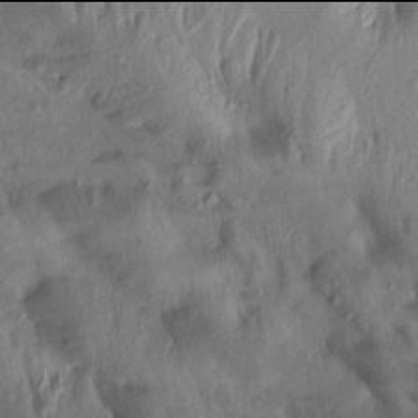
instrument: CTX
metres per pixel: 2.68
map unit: Aa
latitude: 13.9906
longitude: -143.9717
